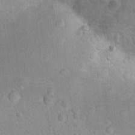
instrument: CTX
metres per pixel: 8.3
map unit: Nhu
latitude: 16.9892
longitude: -32.5546
